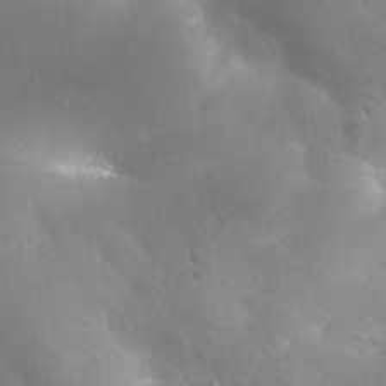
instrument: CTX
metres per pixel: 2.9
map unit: Nhu
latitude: 27.2726
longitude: -56.1577
